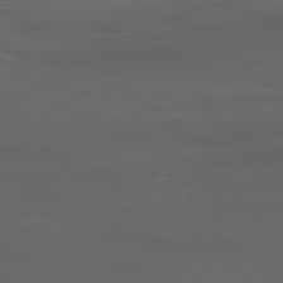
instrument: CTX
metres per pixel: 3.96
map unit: Ap
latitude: -78.2361
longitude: -79.3482
